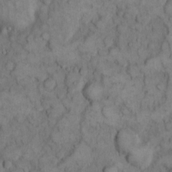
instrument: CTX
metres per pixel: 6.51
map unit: eHh
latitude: 12.0255
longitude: -64.5168
